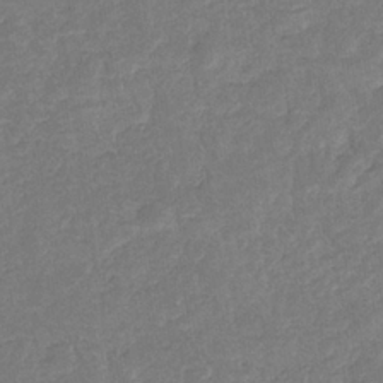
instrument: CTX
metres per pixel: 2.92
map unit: eHb
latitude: -34.1417
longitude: 76.4251
